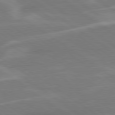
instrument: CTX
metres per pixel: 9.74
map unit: Hpe
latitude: 79.4238
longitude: -125.4048
